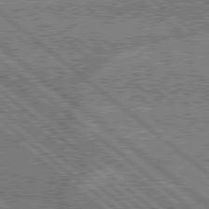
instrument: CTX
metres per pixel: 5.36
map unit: Hpe
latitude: 78.7624
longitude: -159.8583
